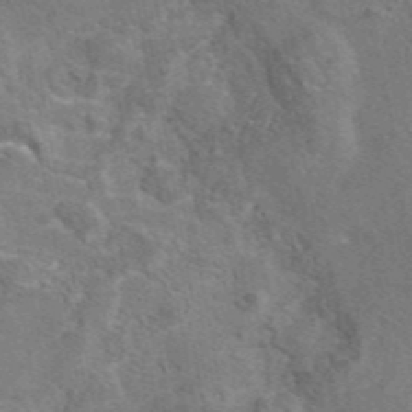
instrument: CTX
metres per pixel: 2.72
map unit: eAb
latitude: 44.4979
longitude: 110.7652
